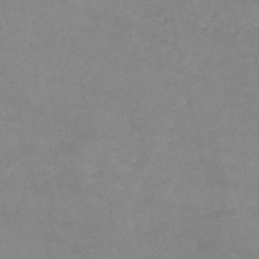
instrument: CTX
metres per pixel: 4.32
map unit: HNb
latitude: -53.4643
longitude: -36.4601
